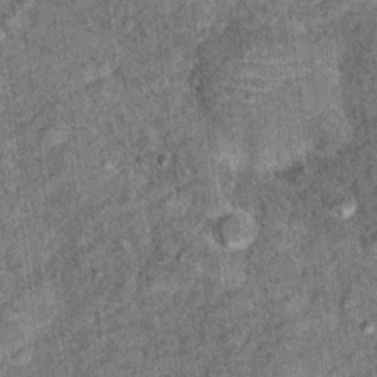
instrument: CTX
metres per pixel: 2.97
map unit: Ht
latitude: 11.1214
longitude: -38.3278
